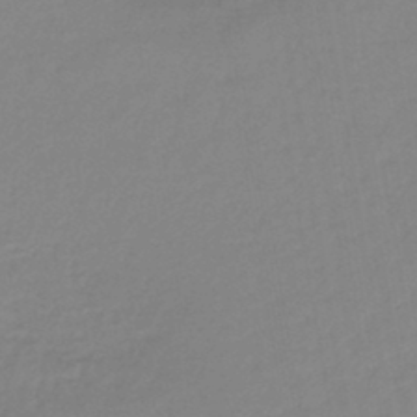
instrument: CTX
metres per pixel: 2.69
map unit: lHb
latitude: -44.1417
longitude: 59.6343
